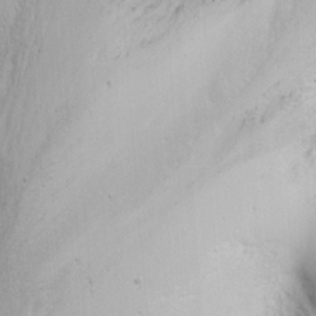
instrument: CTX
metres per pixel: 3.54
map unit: Nhu
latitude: -7.1242
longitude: -64.9514
